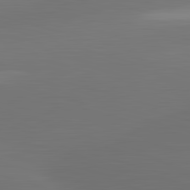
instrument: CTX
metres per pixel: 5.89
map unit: lApd
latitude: 83.2725
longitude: -132.7057
